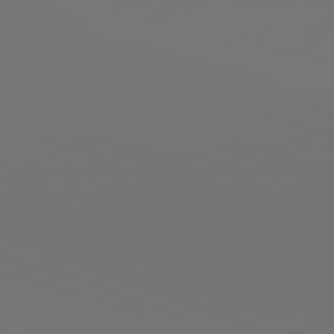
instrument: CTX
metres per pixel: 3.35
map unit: lApd
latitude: 81.7639
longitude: 146.5951
